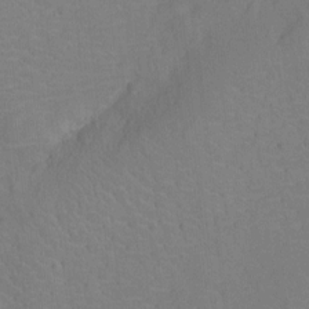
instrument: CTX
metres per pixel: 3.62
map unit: Nhu
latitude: -13.0487
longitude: -24.4223
